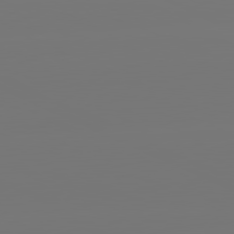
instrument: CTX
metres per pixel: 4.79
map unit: lApd
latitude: 81.4615
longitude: -148.7813
